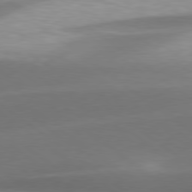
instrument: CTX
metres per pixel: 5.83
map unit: Hpe
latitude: 79.2159
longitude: -129.3859
